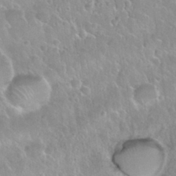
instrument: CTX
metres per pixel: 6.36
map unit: Nhu
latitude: 30.4412
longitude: -53.1403
